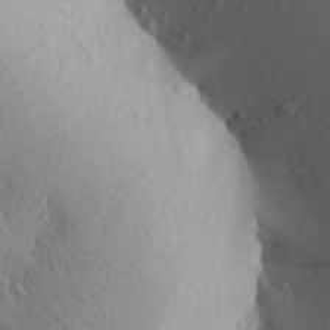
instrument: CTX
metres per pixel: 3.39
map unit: Aa
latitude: 28.8569
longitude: -147.9906
